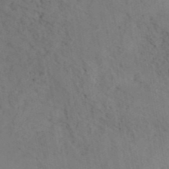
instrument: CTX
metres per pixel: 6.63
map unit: ANa
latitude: 41.1025
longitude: 52.9919
